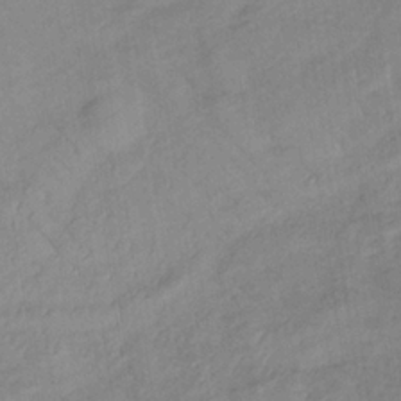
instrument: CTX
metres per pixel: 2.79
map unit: lHb
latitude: -34.0283
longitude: 71.7856
